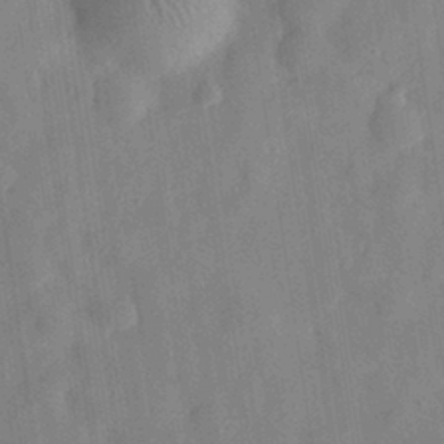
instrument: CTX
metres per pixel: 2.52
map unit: eHh
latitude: 30.3090
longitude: -75.0081
